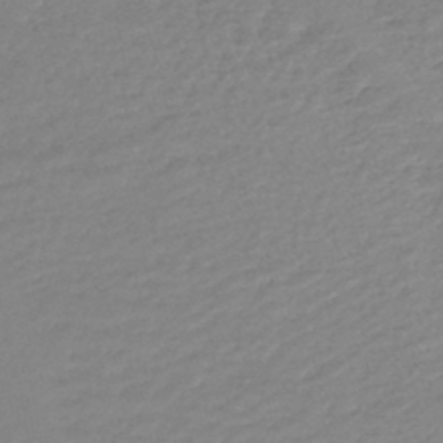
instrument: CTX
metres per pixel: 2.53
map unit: lHb
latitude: -45.1431
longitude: 59.0486
